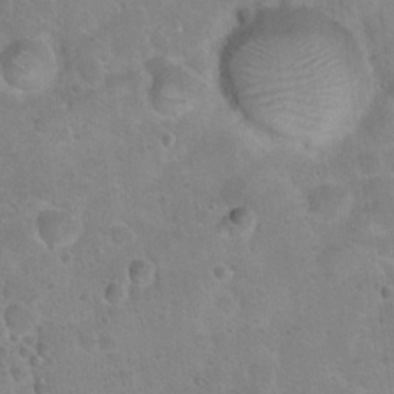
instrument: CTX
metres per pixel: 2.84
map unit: Hto
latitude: 22.5168
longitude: -50.6490
